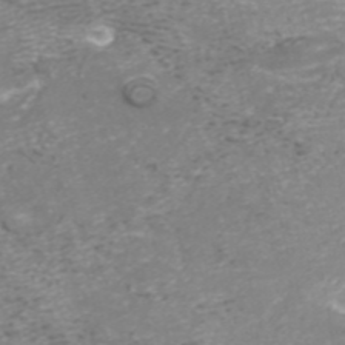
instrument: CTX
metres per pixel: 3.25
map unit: ANa
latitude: 40.7057
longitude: 25.3510
